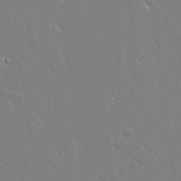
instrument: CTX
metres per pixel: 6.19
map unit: lAvf
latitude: 14.2901
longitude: -126.1956
